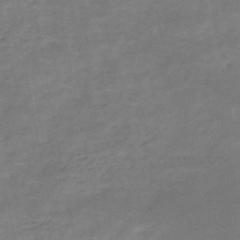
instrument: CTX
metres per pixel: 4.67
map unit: HNb
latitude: -49.1431
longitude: -39.3671
